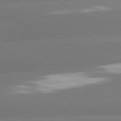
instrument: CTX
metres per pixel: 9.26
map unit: lApd
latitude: 80.3656
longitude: -150.0633
